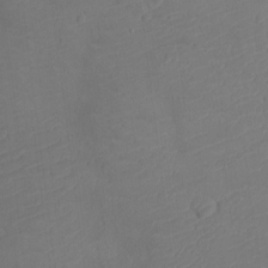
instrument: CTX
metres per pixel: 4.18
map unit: Ht
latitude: -11.8800
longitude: -21.4427
